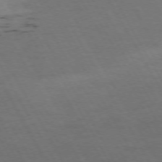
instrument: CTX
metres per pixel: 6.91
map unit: Hpe
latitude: -74.7086
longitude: 8.1417
